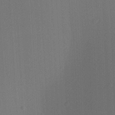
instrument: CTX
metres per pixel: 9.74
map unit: Ave
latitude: 23.2726
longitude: -136.7435
